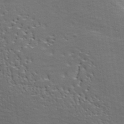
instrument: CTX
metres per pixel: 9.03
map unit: ANa
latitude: 40.9891
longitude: 30.3306
